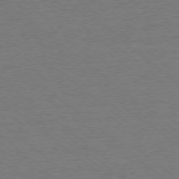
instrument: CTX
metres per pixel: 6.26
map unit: Ap
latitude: -78.6140
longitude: -82.4978
